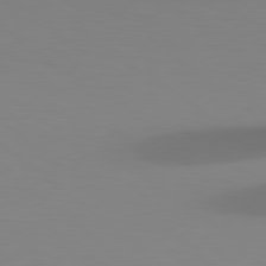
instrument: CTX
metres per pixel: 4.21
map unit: Hpe
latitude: 78.9325
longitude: -172.7057
